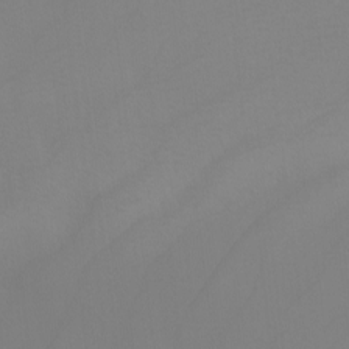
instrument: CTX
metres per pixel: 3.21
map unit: Nhu
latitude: -8.8975
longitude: -94.8947
